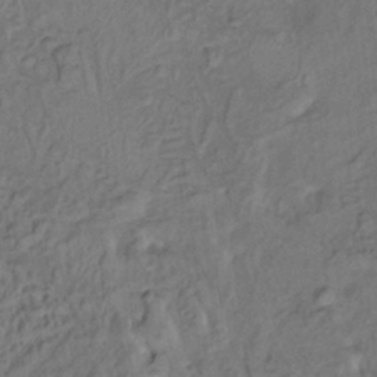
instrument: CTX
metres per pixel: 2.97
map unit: HNhu
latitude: 5.4426
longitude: 13.6911
